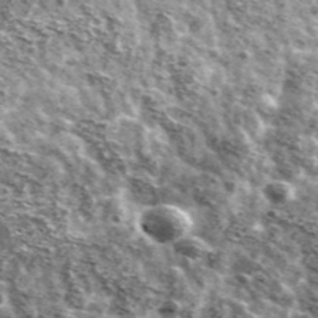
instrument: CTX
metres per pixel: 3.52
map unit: Ave
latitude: 41.3293
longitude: -106.3467
